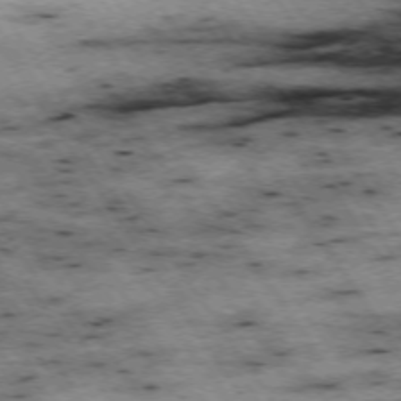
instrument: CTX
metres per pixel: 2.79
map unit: Hpe
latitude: -74.3685
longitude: 1.4266
